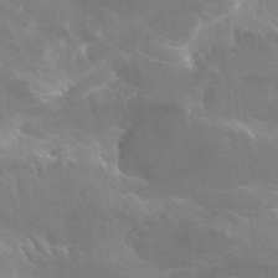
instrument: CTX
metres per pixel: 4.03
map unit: Hto
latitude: 28.4412
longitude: -40.7813
